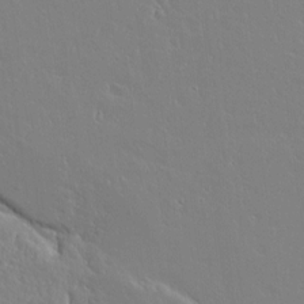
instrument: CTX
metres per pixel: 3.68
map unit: lAvf
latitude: 14.7625
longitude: -126.3467
